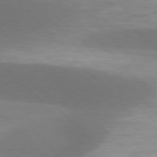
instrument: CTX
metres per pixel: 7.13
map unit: lApd
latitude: 77.3103
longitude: -50.4601
